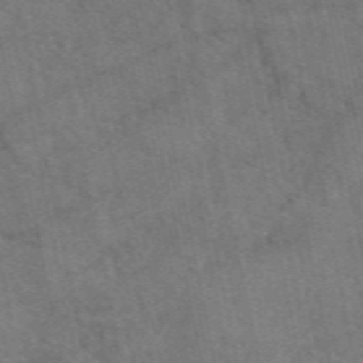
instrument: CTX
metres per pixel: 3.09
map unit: eAb
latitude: 50.8002
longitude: 112.0472
